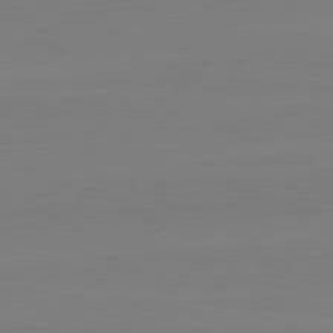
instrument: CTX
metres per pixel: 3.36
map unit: lApd
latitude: 81.9717
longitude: 165.5022
